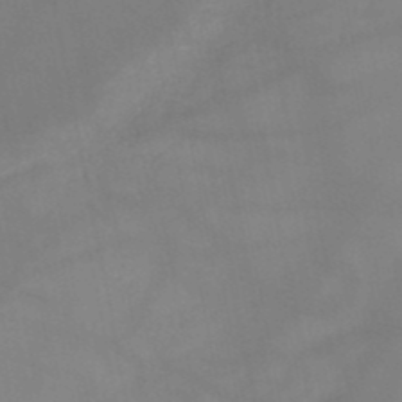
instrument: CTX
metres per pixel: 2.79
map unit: HNb
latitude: -49.1431
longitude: -40.6868
